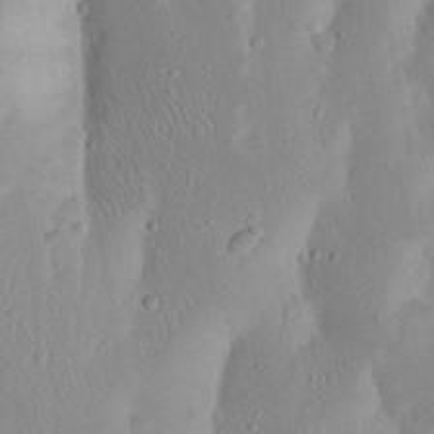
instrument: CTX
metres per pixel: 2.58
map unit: Nhu
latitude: 23.2915
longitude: -72.8758
